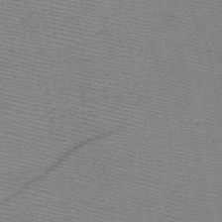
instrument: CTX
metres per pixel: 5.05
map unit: HNb
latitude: -48.3307
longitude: -40.3278
